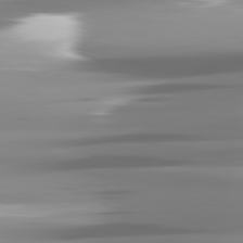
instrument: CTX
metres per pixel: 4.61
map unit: lApd
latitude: 81.7827
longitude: -141.2537
